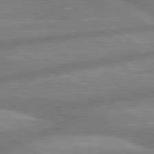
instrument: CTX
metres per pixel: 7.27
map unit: lApd
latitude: 80.2711
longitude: -167.7071
